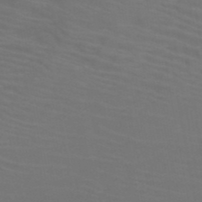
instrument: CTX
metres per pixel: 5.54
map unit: HNb
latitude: -49.8801
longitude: -50.6679
